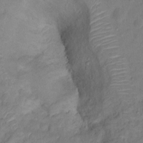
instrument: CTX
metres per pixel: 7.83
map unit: Ht
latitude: 11.6316
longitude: -40.0255
